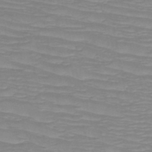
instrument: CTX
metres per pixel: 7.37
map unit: HNb
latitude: -49.5777
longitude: -51.3103
